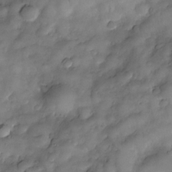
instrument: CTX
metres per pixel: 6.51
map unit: Nve
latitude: -26.7463
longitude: -148.6679
